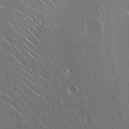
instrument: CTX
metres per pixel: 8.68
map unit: Hto
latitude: 18.1577
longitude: -56.9135
